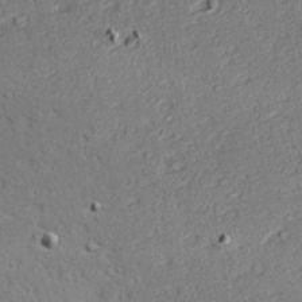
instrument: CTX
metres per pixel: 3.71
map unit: Hve
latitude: 23.7827
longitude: -97.9528
